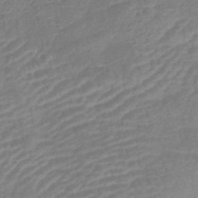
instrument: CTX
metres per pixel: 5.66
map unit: lHb
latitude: -41.4832
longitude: 77.0675
